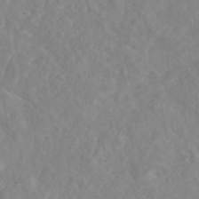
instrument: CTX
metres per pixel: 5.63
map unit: eAb
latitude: 45.1403
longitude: 127.2376
